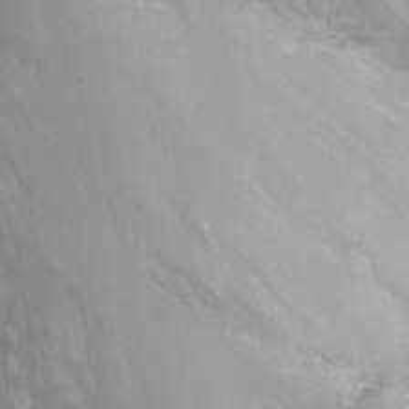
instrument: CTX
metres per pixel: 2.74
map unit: Nhu
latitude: -12.6330
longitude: -66.8191
